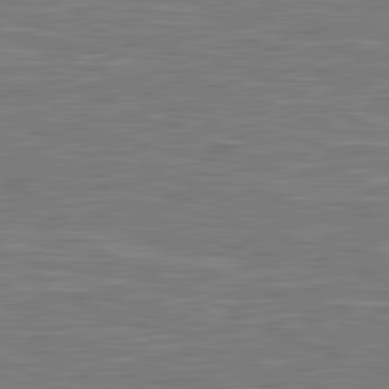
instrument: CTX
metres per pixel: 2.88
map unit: lApd
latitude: 81.4993
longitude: -167.8583
